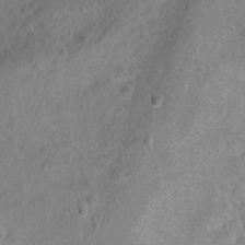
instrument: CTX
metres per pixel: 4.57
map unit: Ht
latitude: -6.7841
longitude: -36.1956
